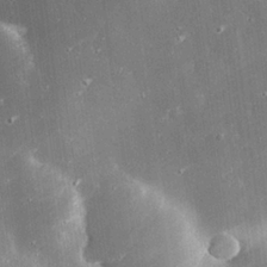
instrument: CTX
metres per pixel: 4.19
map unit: eHh
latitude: 24.7435
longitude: -90.0255
